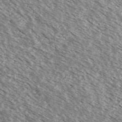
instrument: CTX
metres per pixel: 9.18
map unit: Ave
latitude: 38.1200
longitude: -109.8772
